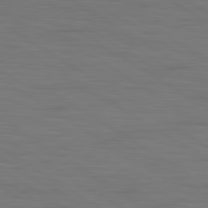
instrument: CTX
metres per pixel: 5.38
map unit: lApd
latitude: 79.9906
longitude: 160.6330
